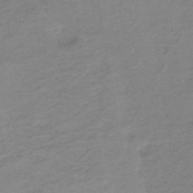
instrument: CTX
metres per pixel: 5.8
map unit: HNb
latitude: -46.8786
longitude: -38.9514
